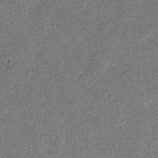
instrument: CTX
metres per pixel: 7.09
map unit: eHh
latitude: 10.7624
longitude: -68.6491
